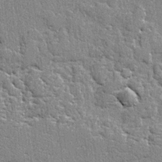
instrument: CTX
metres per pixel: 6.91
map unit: lAvf
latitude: -5.0108
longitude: -109.5182
